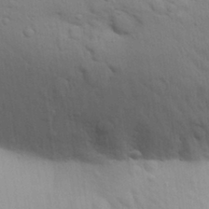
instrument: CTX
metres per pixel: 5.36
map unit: Aa
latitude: 30.0822
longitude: -147.1404
